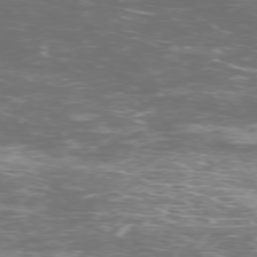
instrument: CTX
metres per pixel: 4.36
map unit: Ap
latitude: -76.4629
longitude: -68.8758
